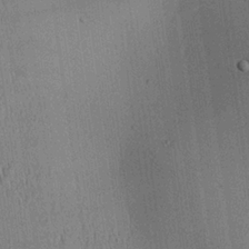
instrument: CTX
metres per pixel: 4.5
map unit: Aa
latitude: 25.3103
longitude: -134.9136
